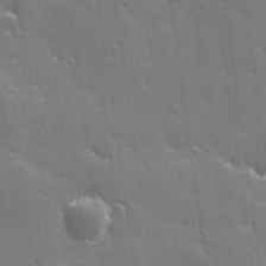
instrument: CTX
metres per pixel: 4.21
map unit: Hve
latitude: 27.3482
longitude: 144.9920
